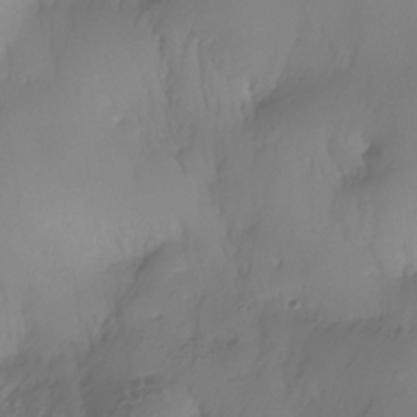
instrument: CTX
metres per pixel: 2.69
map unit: Nhe
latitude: -35.5777
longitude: -144.3656
